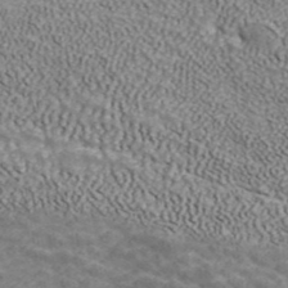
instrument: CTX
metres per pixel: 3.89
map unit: ANa
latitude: 41.3481
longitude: 16.3873
